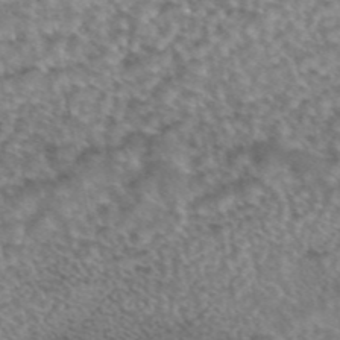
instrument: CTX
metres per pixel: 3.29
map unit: eAb
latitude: 44.4790
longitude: 107.8423
